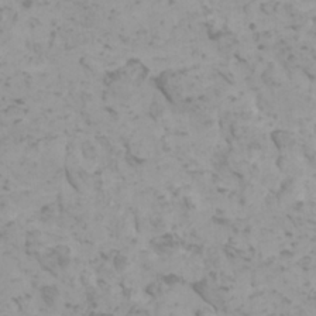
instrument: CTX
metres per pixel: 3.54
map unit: HNhu
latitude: 0.8569
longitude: 2.4062
